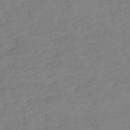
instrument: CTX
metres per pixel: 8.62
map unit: lHb
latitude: -45.1620
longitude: 70.6330
